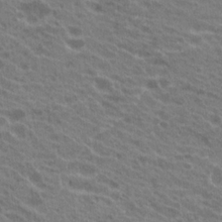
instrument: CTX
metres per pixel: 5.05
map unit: Hto
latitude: 21.8017
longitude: -38.5924
